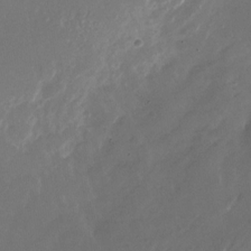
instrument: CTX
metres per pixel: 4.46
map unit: Nhu
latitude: -27.6910
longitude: -72.6113
